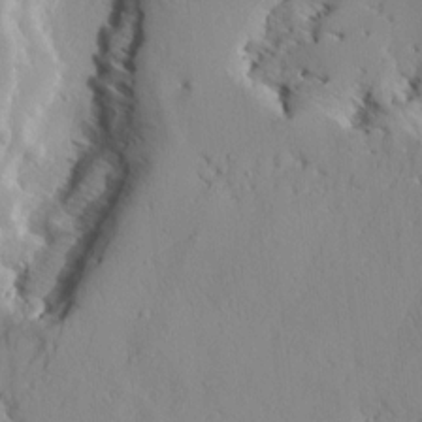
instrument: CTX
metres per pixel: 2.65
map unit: Aa
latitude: 9.1592
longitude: -135.2348
